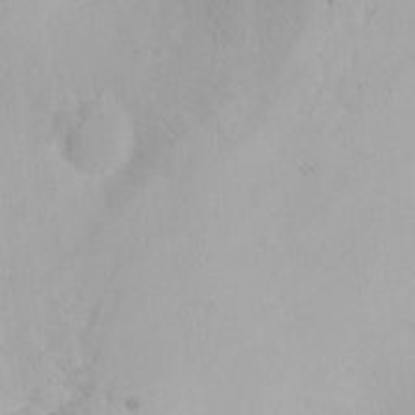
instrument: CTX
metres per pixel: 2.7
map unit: Nhu
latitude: -3.1242
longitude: -73.4427
